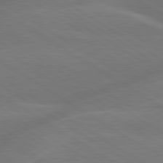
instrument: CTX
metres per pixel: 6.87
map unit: lApd
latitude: 79.8773
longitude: -143.1970
